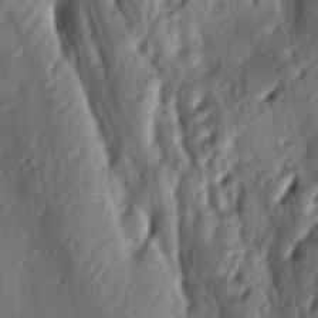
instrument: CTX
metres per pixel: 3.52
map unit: lAa
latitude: -6.8030
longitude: -124.4601
